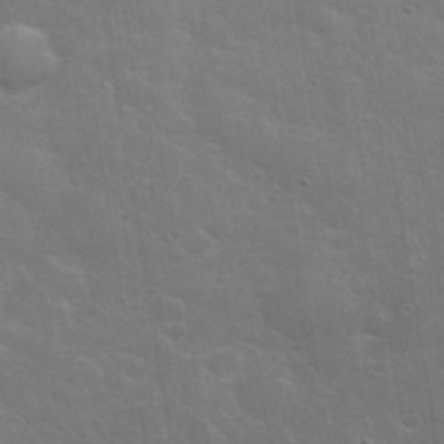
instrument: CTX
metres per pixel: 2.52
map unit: eHh
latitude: 36.3090
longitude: -66.3089
